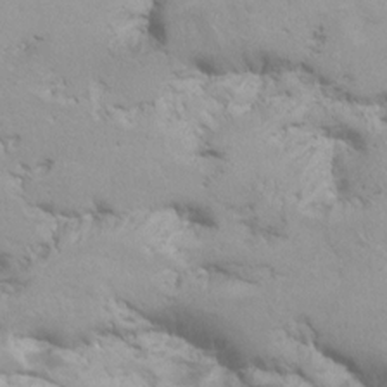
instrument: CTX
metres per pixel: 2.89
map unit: Hto
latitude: 7.5560
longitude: -30.8758
